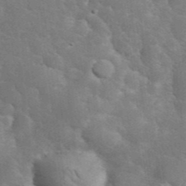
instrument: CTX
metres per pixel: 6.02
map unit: eHh
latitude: 36.0255
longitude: -66.8946
